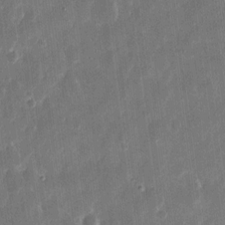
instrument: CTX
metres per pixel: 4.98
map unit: eHh
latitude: 11.5182
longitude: -70.1578
